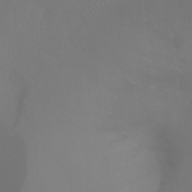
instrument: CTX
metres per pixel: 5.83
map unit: Ht
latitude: -7.5021
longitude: -29.6316
